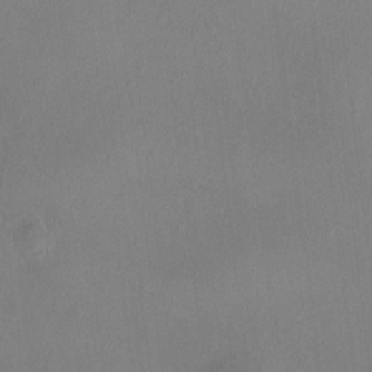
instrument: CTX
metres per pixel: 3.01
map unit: HNhu
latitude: 4.7057
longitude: 6.7841
